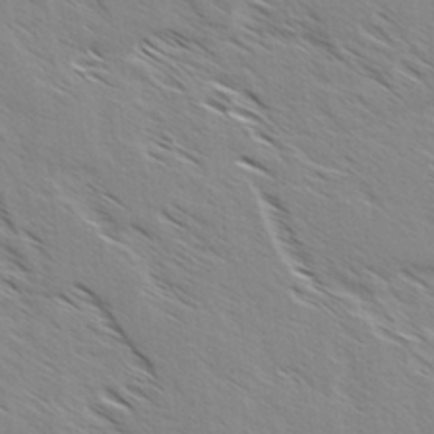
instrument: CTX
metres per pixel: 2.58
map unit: lAvf
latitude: 4.6868
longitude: -105.2537
